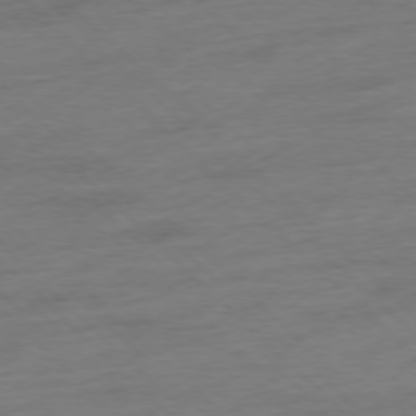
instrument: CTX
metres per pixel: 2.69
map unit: Hpe
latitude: -77.3699
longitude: -13.3860
